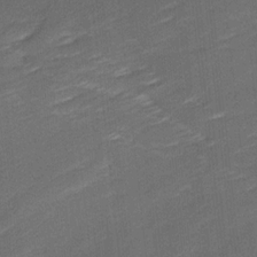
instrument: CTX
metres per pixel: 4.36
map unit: Ave
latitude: 16.9892
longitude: -137.1403
